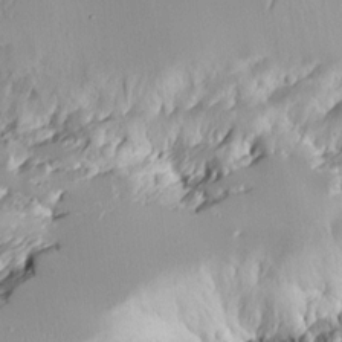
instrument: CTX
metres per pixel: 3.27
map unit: Aa
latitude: 11.4238
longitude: -126.6113
